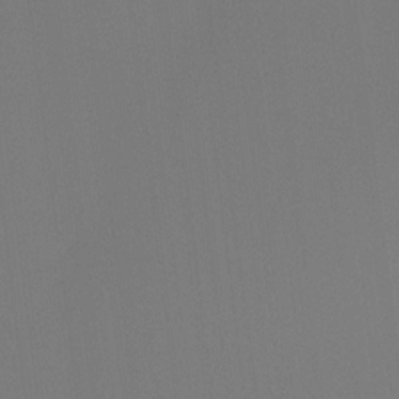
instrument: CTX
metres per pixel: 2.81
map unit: Hto
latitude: -8.3117
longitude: -50.9135
